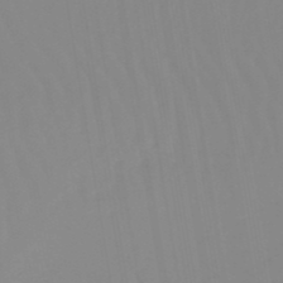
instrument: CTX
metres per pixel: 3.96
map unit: lHb
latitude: -48.3118
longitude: 74.1606
